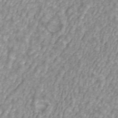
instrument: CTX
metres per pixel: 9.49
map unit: ANa
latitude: 42.8380
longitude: 26.7841
